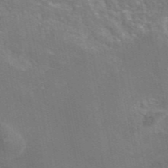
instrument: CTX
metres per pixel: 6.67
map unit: eAb
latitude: 46.1956
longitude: 116.1794
